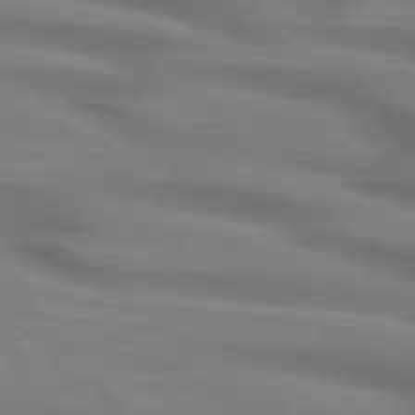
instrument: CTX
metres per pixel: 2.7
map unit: lApd
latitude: 74.7057
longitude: -59.7828
